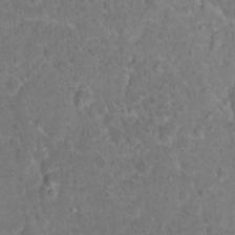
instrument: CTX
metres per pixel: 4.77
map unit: Hto
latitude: 17.2915
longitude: -41.0269
